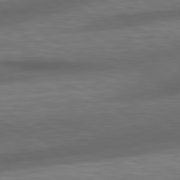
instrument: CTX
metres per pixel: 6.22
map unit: lApd
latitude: 79.1026
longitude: -116.8947
